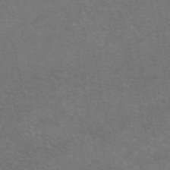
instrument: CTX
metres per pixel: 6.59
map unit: eAb
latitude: 47.8962
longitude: 105.6344
